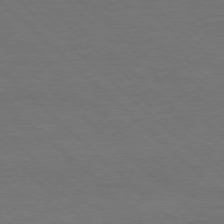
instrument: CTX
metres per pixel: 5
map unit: Ap
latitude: -78.1605
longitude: -86.4790
